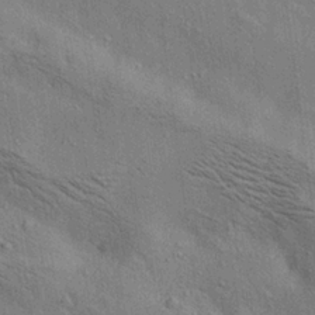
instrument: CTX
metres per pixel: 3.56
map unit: lAa
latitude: 19.4426
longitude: -139.6883
